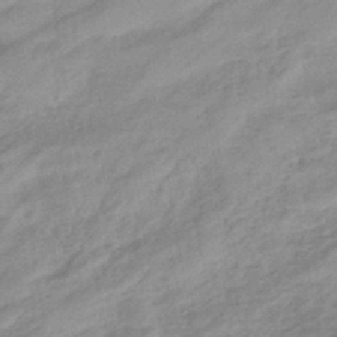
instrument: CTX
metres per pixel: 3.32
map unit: eHb
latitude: -44.1417
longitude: 85.0486
